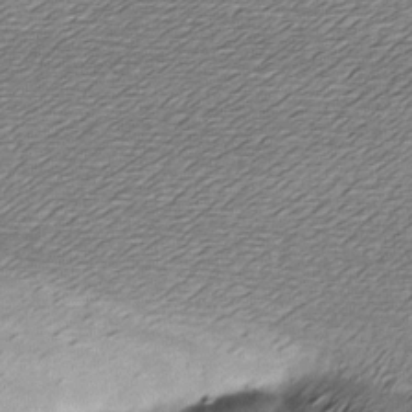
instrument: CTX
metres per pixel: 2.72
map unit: Ave
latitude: -7.8611
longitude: -123.4426
